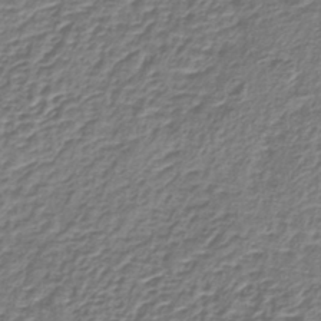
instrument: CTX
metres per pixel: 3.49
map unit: lHb
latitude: -39.1431
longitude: 59.0675
